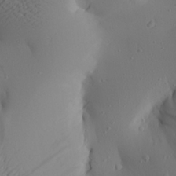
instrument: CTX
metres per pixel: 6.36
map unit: Aa
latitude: 25.8961
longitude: -144.4412
